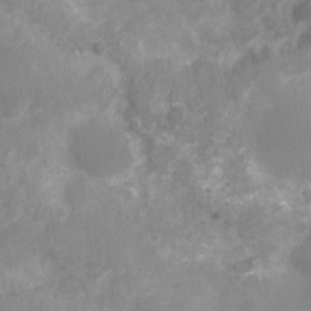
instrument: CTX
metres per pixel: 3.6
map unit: Nhu
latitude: 5.2726
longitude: -17.4615
